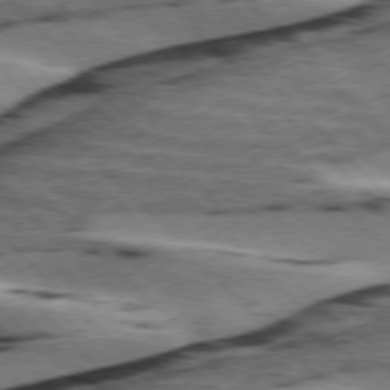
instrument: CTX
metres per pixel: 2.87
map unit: lApd
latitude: 75.9339
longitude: -78.9514
